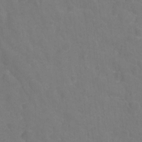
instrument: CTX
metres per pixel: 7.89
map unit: Hto
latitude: -1.7289
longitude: -34.7057
